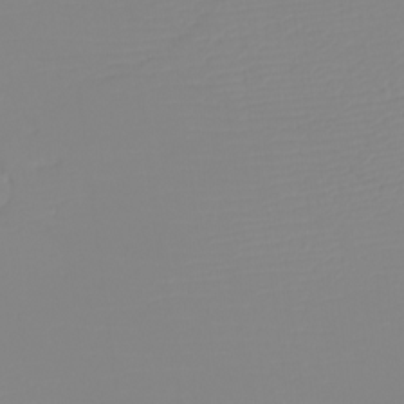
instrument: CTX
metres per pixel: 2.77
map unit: eHh
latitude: -5.8422
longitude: -86.0255
